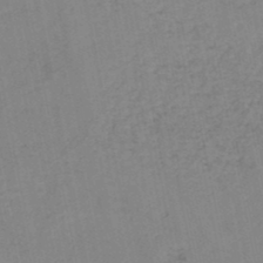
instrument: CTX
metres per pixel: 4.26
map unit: HNb
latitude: -48.1984
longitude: 56.6329
